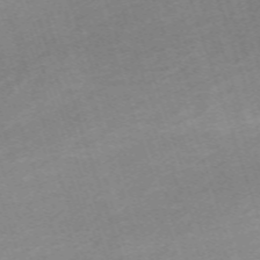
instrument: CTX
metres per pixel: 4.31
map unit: eHh
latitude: -64.2173
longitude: 49.9556
